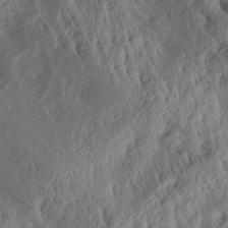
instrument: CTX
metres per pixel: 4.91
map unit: Aa
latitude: 29.4426
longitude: -136.9703
